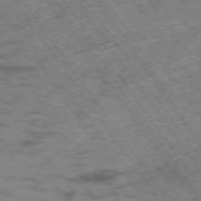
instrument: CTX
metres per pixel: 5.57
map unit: Hpe
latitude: -75.2187
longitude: -19.7260
